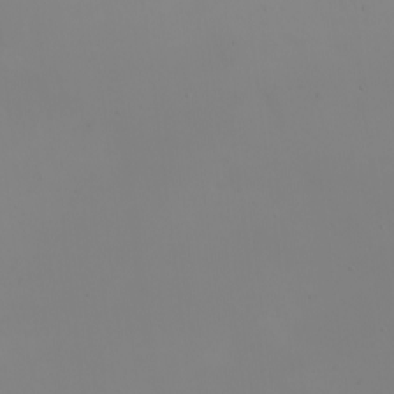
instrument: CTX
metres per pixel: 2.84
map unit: eHh
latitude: -5.3131
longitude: -87.1970
